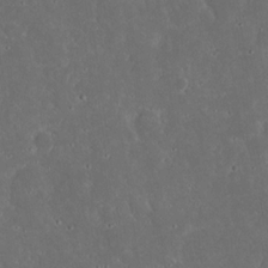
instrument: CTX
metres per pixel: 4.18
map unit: eHh
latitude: 16.9325
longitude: -73.8773
